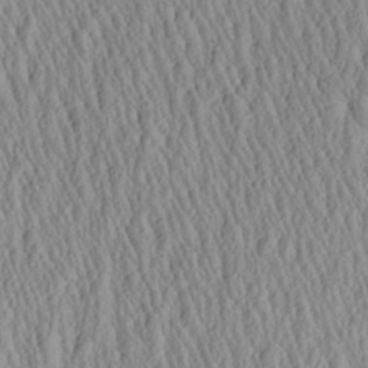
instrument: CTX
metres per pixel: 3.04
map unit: Aa
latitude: 26.6302
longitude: -135.6316
